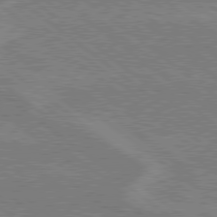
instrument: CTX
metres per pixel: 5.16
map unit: Hpe
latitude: 78.8380
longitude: -160.5923
